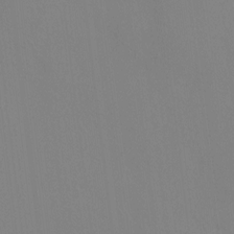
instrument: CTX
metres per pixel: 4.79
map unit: HNhu
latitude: 7.7639
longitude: 11.7289
